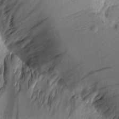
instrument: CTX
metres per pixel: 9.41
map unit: Aa
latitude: 10.2523
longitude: -127.3293
